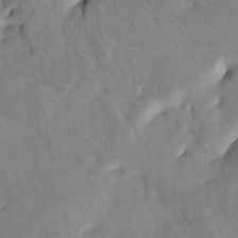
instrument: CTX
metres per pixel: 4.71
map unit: HNhu
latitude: 11.0836
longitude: 24.0661
